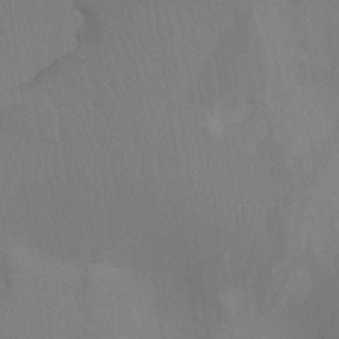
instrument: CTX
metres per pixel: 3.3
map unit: Ht
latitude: -3.2186
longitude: -17.6694
